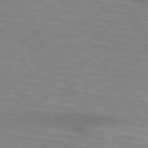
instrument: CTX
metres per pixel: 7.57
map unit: lApd
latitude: 73.8962
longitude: -53.4993
